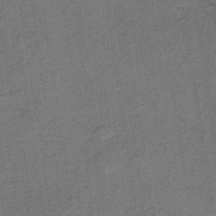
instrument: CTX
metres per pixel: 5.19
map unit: lHb
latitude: -35.8611
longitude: 70.8597
